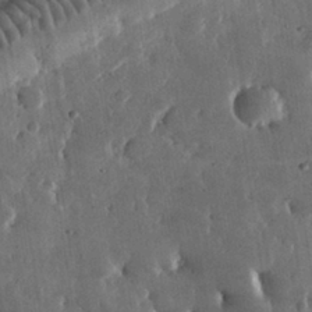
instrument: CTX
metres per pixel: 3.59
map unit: lHvf
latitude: 31.7639
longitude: -88.5735
